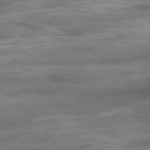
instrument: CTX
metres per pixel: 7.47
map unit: Ap
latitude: -81.5588
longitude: -80.2333
